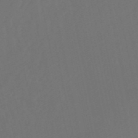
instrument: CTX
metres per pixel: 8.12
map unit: lHb
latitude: -50.7274
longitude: 81.1053
